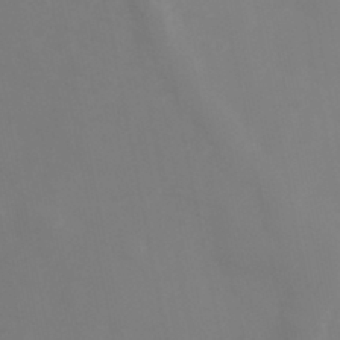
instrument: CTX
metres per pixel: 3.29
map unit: Hve
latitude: 33.3104
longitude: 150.7274
